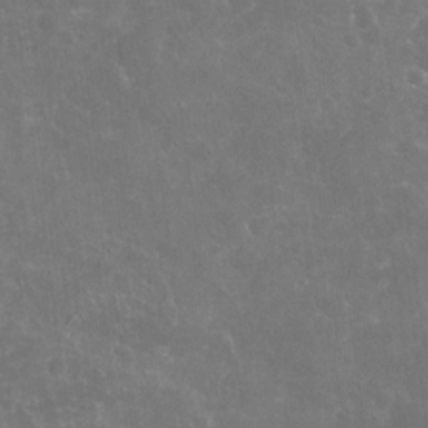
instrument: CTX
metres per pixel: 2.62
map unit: Nhu
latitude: -19.6344
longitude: -57.4615
